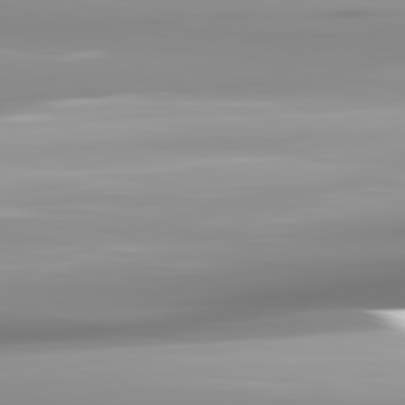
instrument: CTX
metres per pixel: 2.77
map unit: lApd
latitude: 82.0444
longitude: -139.8961
